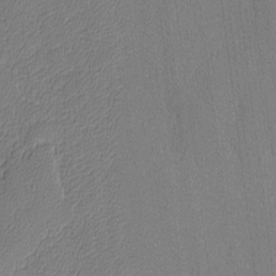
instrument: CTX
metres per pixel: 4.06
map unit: lAvf
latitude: -8.8030
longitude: -113.8772
